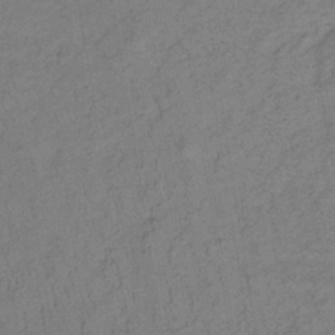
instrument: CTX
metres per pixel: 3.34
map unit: lHb
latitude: -33.4644
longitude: 65.2754
